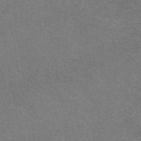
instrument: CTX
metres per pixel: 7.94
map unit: eAb
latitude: 47.4616
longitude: 106.2362
